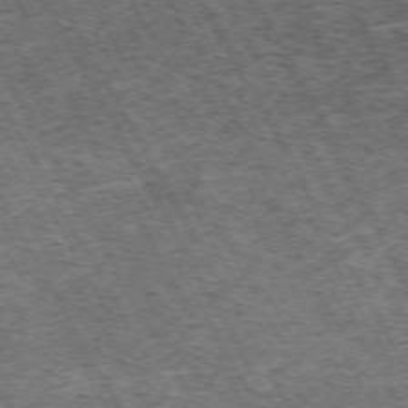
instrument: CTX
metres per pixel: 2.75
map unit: Hpe
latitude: -72.0661
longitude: 7.4832
